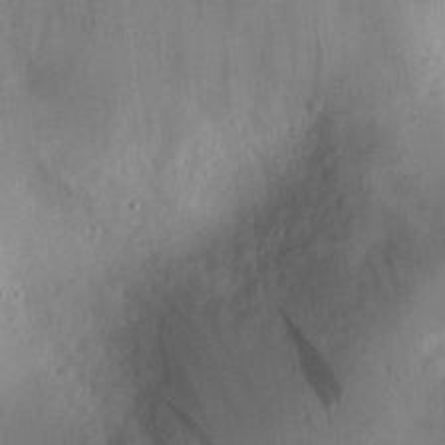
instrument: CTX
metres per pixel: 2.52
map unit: lAvf
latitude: 8.1011
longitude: 169.7288
